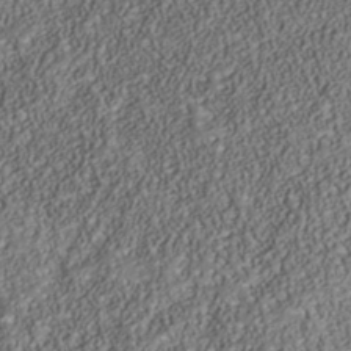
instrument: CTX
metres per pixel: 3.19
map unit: Nhu
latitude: -39.6155
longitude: -85.5560
